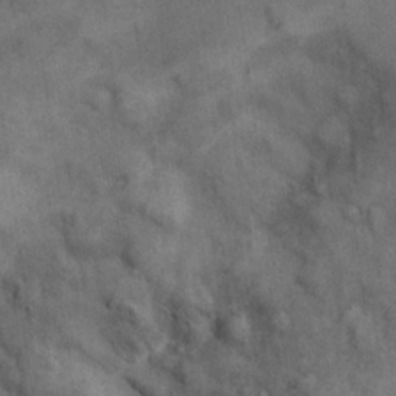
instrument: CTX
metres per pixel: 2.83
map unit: eHh
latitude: 21.3104
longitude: -60.7813
